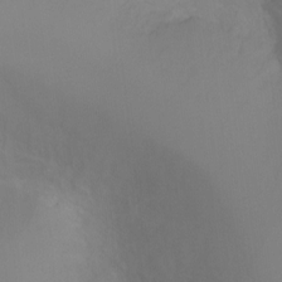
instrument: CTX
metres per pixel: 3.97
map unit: Ht
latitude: -6.6707
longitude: -33.3860
